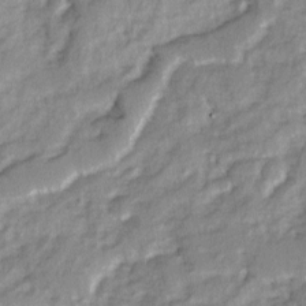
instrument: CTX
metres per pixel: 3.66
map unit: Ave
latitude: 2.2144
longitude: -110.3090
